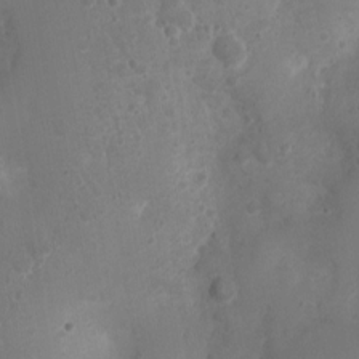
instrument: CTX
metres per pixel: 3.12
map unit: Nhu
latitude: 2.3845
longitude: -15.0837
